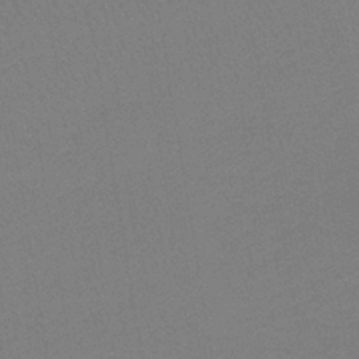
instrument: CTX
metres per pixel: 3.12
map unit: lHb
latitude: -38.7463
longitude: 58.2739
